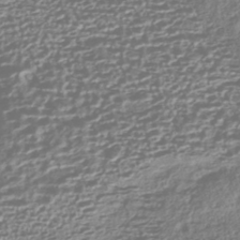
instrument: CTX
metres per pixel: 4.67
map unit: HNhu
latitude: -43.5966
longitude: 107.0865
